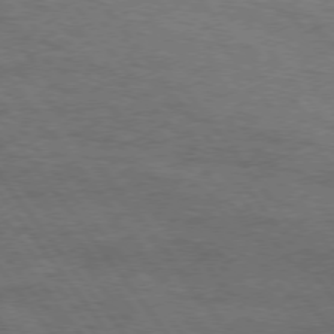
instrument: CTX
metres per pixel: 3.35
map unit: Hpe
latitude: 74.6113
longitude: -152.7435
